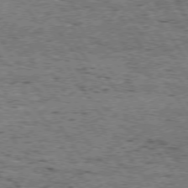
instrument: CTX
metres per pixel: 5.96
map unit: Hpe
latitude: 74.4790
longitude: -151.2915
